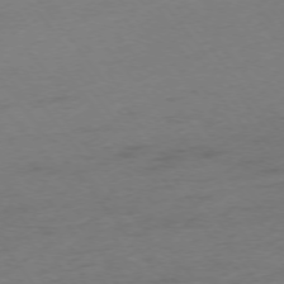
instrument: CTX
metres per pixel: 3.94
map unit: Ap
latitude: -75.4455
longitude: -72.9136
